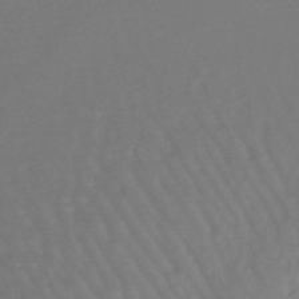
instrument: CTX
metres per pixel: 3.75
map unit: lHb
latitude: -46.6707
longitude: 66.4629
